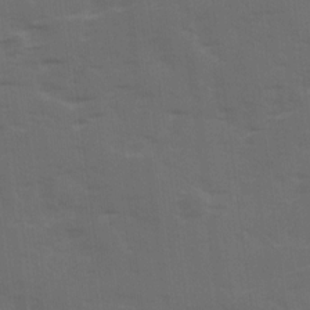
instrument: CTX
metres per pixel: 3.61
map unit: Ave
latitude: 19.0080
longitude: -130.7247
